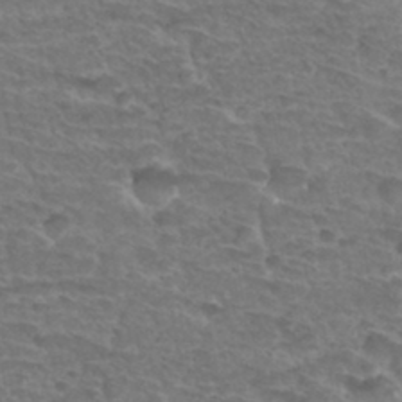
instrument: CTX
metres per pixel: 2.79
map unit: Hto
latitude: 34.1766
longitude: -44.2900
